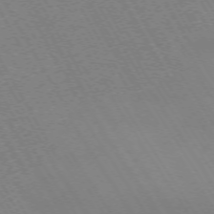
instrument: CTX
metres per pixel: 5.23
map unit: Hpe
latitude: -72.3873
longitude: 11.5588
